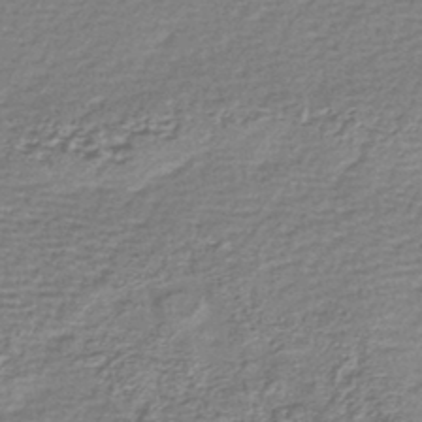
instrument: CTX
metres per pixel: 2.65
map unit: lHb
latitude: -43.3131
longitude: 78.5951
